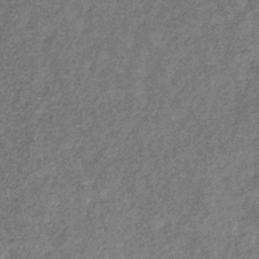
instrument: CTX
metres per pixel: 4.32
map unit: eHb
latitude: -31.5588
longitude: 71.0487
